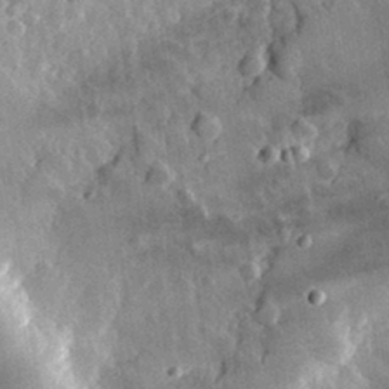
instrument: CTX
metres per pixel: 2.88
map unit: eHh
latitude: 31.2537
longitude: -80.6301
